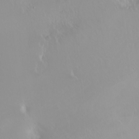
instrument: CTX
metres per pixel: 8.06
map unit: Ht
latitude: -1.8612
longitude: -61.1781
